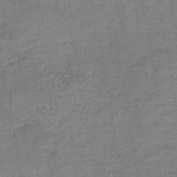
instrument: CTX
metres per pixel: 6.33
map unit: HNb
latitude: -45.6911
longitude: -37.6694
